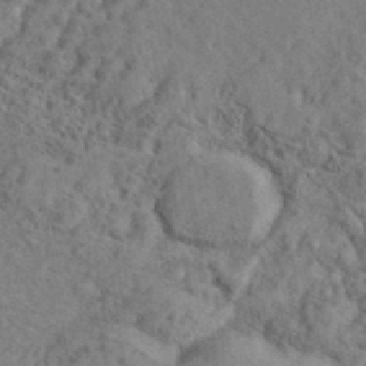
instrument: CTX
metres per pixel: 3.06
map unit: eHh
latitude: 37.6127
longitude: -137.4238
